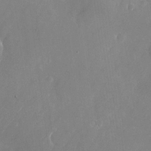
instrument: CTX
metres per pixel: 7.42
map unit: Nhu
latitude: -24.5007
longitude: -70.7624
